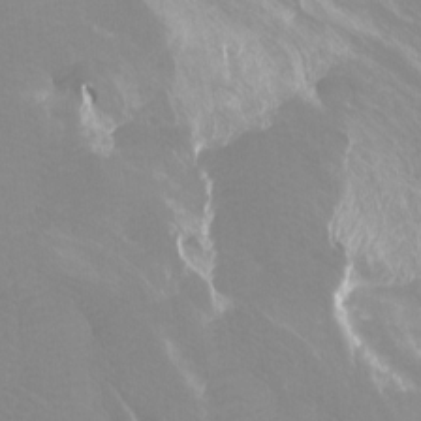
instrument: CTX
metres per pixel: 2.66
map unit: Htu
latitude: -7.4643
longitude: -48.1389
